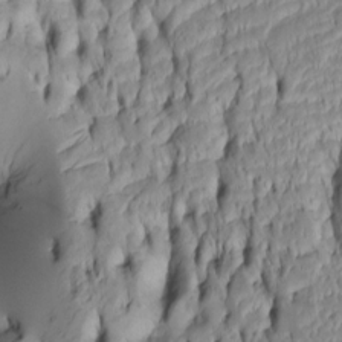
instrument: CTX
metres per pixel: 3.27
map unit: Htu
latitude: -4.9730
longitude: 152.0094
